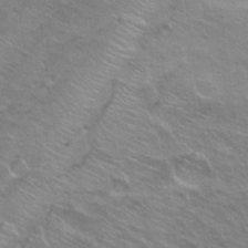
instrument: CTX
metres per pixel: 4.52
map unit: Hto
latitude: 22.4034
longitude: -31.3482
